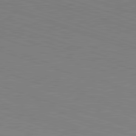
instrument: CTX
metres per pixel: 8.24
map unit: Hpe
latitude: -82.8030
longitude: 5.8611
